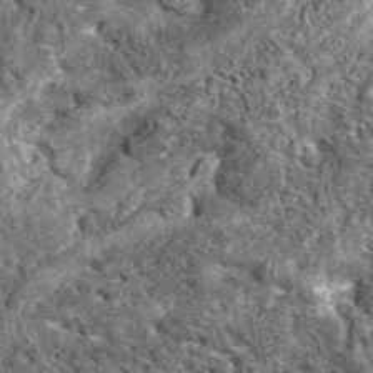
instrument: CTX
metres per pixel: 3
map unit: eAb
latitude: 38.7813
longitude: 110.3495
